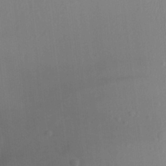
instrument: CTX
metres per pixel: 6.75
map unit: Aa
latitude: 24.4978
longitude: -136.0633
